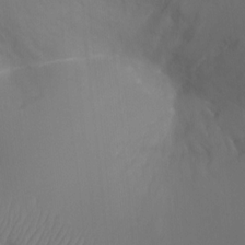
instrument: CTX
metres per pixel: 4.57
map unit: Ht
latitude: -17.1620
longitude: -41.6693
